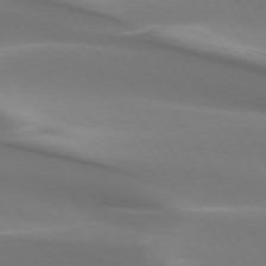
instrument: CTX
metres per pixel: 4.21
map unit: lApd
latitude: 73.4994
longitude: -50.4412
